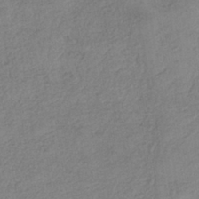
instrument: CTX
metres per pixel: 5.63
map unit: eHh
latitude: -42.0661
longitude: 119.5588
